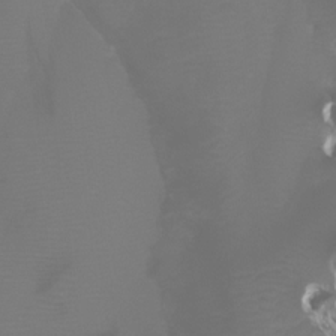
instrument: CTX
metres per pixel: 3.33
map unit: Htu
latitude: -5.9556
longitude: -72.3846
